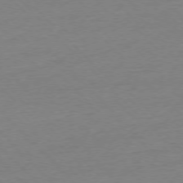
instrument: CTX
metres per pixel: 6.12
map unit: Ap
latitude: -76.7652
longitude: -92.3467
